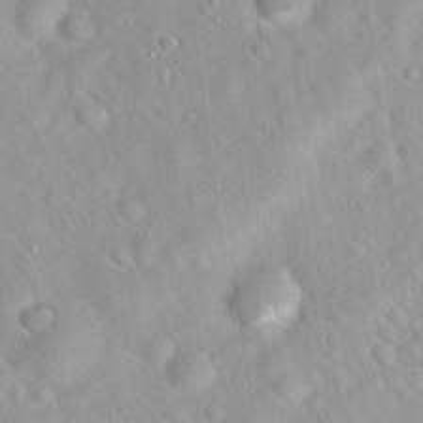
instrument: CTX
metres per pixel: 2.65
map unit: Hto
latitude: 20.8191
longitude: -52.8191
